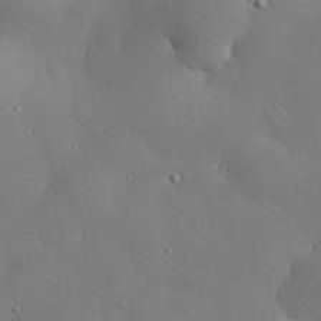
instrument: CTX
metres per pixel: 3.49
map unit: eHh
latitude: 30.0255
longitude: -82.3656
